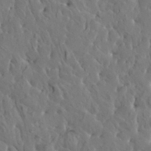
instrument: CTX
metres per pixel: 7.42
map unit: HNhu
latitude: 6.0444
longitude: -0.6301
